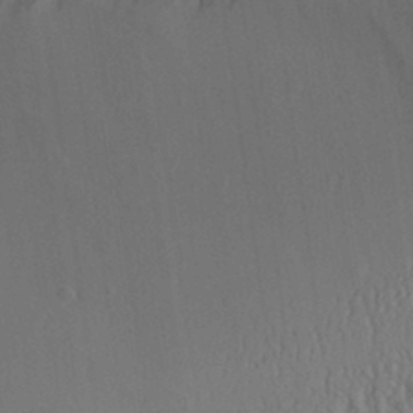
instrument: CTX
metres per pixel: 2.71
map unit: Aa
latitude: 31.2159
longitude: -141.7260
